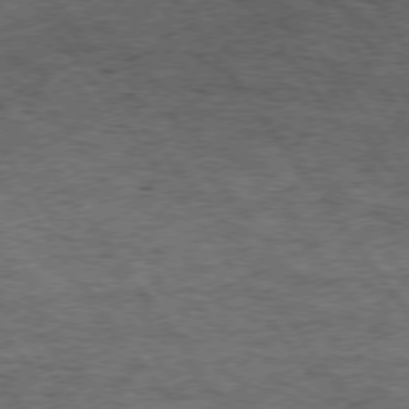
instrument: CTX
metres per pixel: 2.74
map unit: Hpe
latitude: 74.6302
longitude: -151.9906
